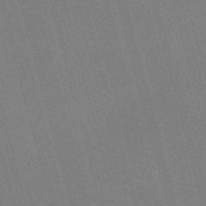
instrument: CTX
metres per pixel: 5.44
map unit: Nve
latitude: -57.8233
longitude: 62.7274
